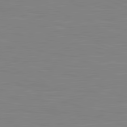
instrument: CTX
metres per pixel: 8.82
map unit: lApd
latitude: 81.8772
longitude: -169.8395
